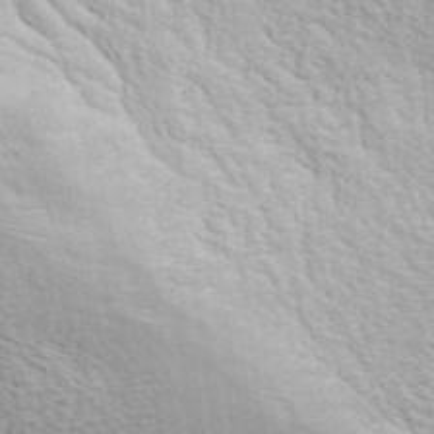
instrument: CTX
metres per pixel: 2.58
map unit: ANa
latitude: 41.2725
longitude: 29.6155
